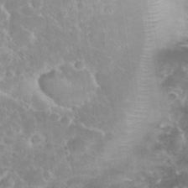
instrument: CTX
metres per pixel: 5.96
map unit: eHh
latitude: 34.5923
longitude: -61.8205
